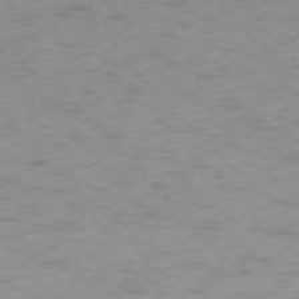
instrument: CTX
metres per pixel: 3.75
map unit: Ap
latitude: -76.3873
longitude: -65.4993
